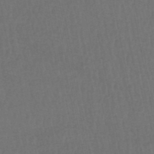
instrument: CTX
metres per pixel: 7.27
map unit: HNhu
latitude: -49.1054
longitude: 100.7841
